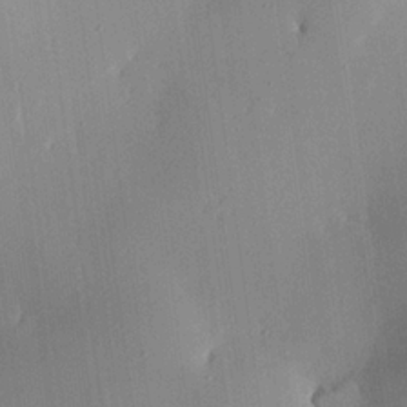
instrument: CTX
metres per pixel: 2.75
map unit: eHh
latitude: 23.8016
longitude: -90.9892
